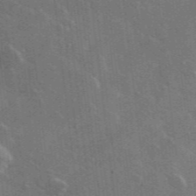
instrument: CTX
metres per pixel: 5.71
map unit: lHvf
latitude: 35.4048
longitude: -90.8380
